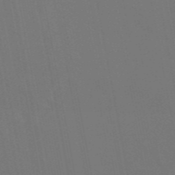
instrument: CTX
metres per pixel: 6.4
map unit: eAb
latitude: 46.5168
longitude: 121.4265
